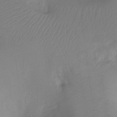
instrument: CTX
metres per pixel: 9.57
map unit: Ht
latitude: -10.1984
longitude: -34.4223
